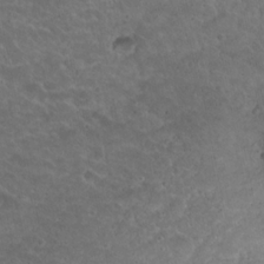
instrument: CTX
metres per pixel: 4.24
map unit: Hto
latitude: 19.3670
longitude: -34.3278
